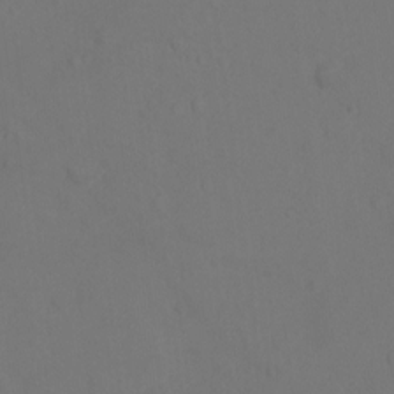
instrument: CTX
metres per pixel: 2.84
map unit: Ht
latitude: 1.6316
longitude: -34.4034
